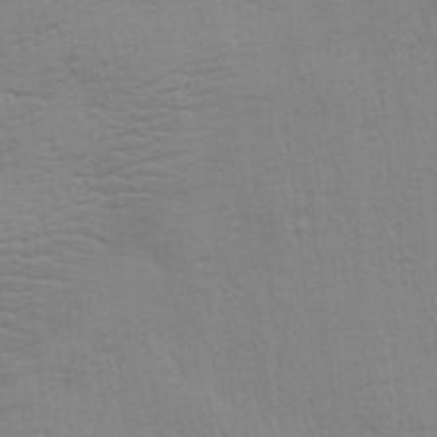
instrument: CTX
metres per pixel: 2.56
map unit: Aa
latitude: 28.0822
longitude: -139.8772
